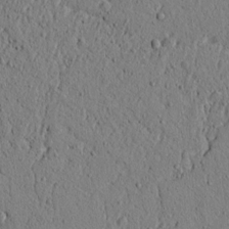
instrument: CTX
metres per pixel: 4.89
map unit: lAvf
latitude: 5.7261
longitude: 165.7667
